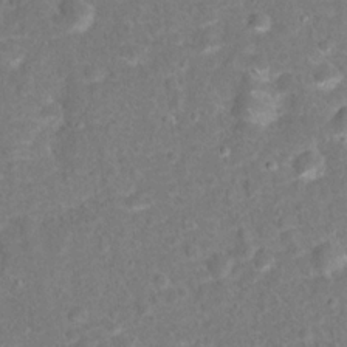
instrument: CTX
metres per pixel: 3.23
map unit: Hto
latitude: 16.8947
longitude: -42.4412
